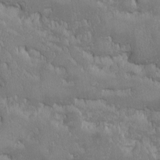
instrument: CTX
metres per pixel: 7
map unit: Ave
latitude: -10.1417
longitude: -117.1781
